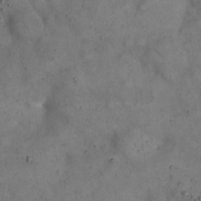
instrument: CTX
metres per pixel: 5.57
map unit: eHh
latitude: 20.4034
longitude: -61.1214
